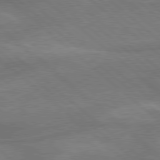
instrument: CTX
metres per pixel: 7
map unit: Hpe
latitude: 78.1389
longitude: -152.8947
